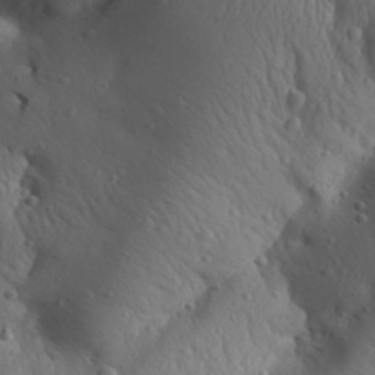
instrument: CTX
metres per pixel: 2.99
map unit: Aa
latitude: 30.8569
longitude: -143.4616
